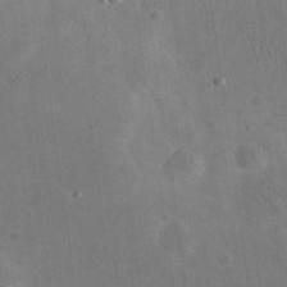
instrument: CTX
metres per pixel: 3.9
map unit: eHh
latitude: 24.6112
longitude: -67.2725
